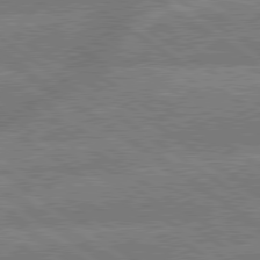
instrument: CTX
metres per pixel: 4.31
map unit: lApd
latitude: 79.5371
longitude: -161.3293
